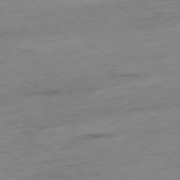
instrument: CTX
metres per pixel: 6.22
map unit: Hpe
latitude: -78.9352
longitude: 11.4832
